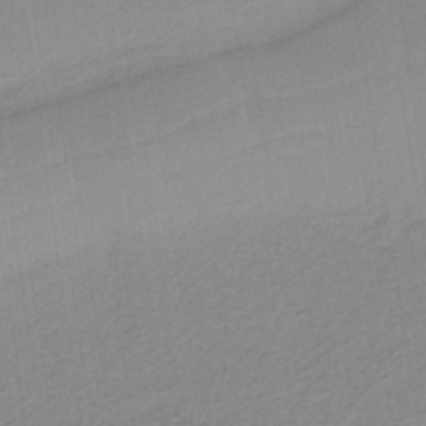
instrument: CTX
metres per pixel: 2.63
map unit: HNb
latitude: -36.5762
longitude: 55.8423
